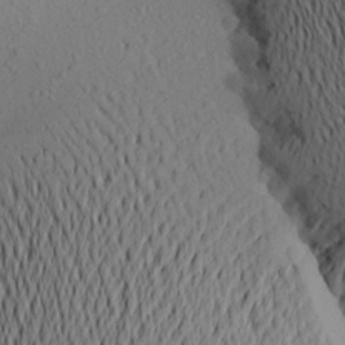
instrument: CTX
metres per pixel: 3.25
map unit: Aa
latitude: 24.5734
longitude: -145.7260
